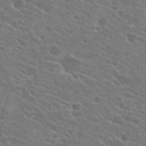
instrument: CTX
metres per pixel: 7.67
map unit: Hto
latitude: 23.6127
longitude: -39.5182
